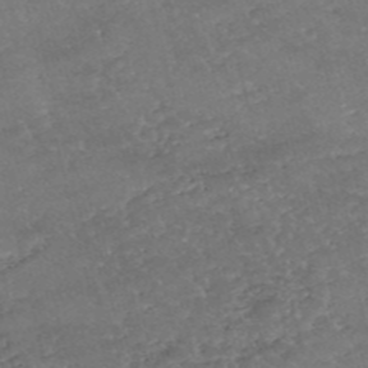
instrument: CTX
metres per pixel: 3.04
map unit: eHh
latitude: -54.3684
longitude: -90.2145
